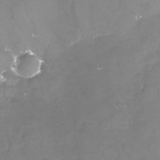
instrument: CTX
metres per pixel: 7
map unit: Nhu
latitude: -24.3117
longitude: -57.6315
